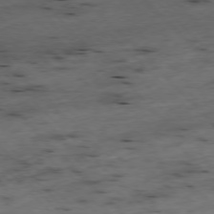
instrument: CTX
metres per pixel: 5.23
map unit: Ap
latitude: -77.4265
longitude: -60.1955
